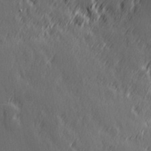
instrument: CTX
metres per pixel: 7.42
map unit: Hve
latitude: 26.4412
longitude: 145.5210
